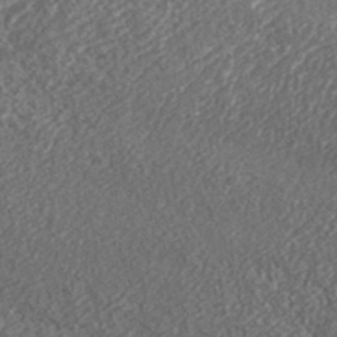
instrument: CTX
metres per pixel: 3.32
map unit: eHh
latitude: 37.1970
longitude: -138.8947
